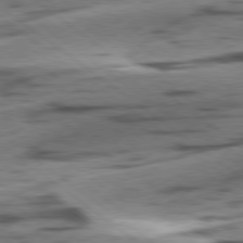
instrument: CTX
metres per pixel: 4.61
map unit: lApd
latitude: 78.7058
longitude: -51.1592
